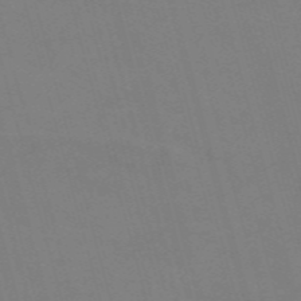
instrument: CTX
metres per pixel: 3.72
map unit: Nve
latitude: -58.5762
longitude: 62.1416
